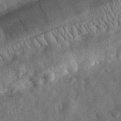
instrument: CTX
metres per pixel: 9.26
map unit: eHh
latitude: 31.9339
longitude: -75.4615
